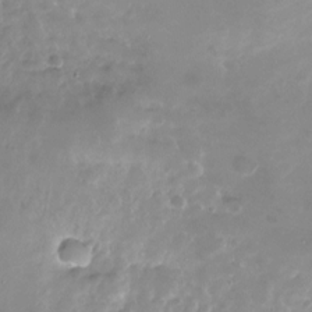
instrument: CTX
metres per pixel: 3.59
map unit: Nhu
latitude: -27.6343
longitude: -60.2900
